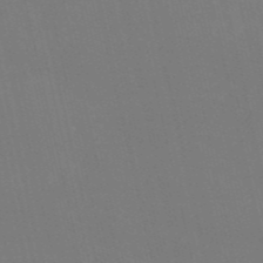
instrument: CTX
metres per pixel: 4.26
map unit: HNb
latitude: -54.2362
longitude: -35.1403
